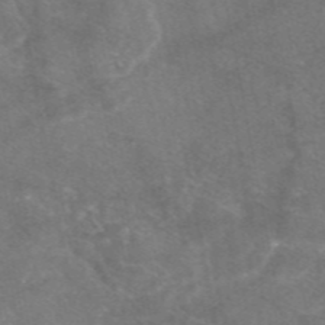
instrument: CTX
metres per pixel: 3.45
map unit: eAb
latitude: 47.5183
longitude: 120.4440
